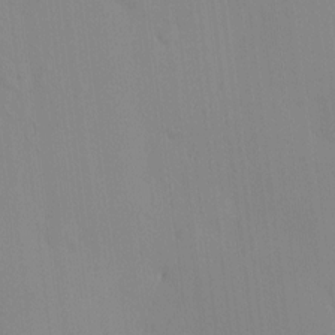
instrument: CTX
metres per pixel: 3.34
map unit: eHh
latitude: -0.4251
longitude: 17.6155
